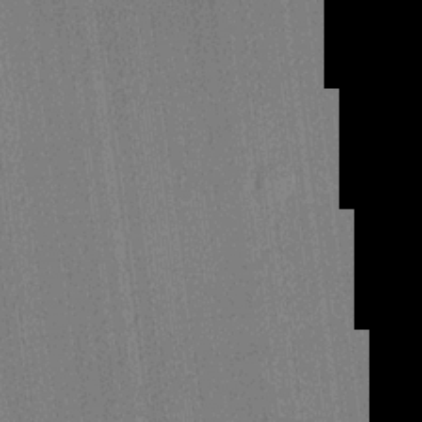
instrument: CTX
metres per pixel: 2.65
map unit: lHvf
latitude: 20.7813
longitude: 141.8611
